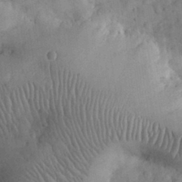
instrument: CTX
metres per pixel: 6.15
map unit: eHh
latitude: 31.3860
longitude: -68.8002
